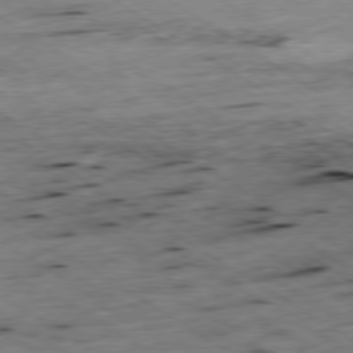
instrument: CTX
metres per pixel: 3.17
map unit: Hpe
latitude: -79.0675
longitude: -20.8191
